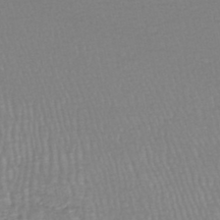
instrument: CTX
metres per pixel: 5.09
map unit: HNhu
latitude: -47.5966
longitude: 98.4818
